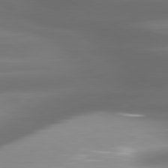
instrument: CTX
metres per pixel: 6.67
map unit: lApd
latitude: 80.2145
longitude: -139.6127
